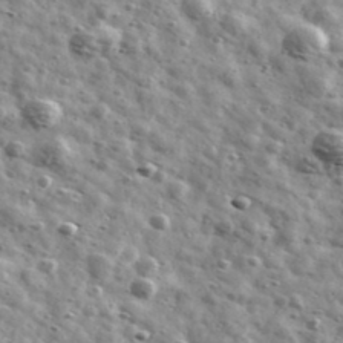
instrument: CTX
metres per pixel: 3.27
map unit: Ave
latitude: 41.6883
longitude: -107.1025
